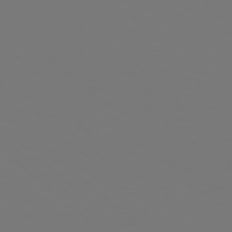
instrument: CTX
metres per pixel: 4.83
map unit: Hpe
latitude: 77.8961
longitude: -163.5183
